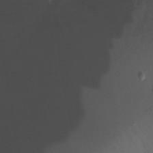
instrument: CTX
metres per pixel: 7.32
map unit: Nhu
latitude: -19.8800
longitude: -56.5545
